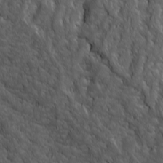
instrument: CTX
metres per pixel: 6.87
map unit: Ave
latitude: 15.9339
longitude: -132.7435
